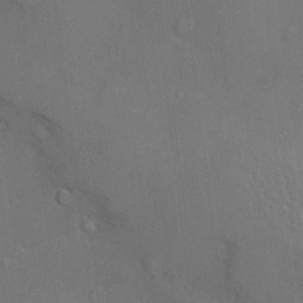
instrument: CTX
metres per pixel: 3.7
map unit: Htu
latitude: -6.5384
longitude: 160.4629
